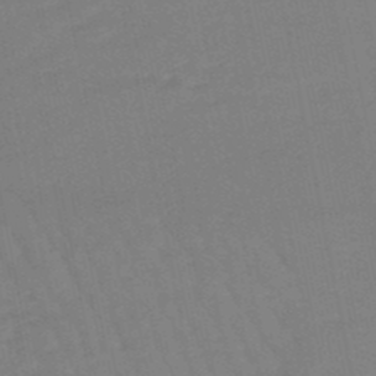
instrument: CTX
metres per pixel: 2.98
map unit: lHb
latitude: -49.4077
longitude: 76.0094
